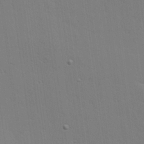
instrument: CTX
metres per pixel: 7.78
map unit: Hve
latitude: 25.5749
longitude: -91.4237
